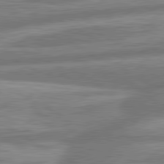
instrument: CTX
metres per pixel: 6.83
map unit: lApd
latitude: 80.8569
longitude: -166.3278
